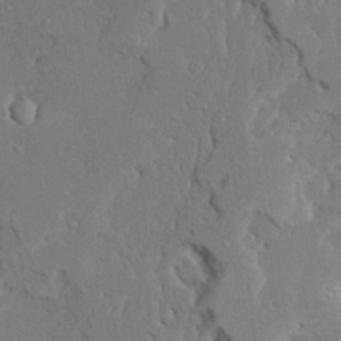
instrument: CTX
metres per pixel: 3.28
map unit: Ave
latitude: 23.7072
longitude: -130.7625
